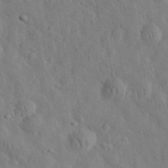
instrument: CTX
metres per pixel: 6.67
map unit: eHh
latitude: 32.3467
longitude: -74.2145
